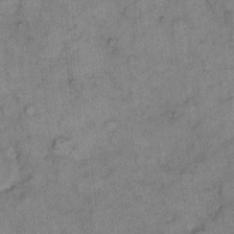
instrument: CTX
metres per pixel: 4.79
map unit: eHh
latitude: 10.4790
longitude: -63.8395
